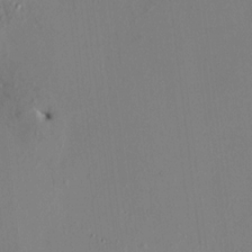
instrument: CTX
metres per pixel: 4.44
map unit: HNhu
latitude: 6.5924
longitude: 6.1228
